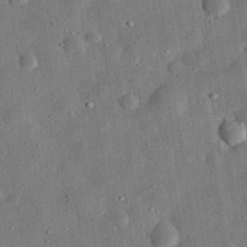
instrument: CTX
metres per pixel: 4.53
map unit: eHh
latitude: 32.6490
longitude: -76.8191
